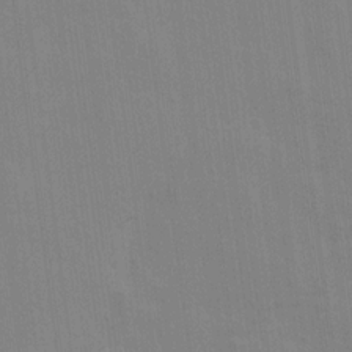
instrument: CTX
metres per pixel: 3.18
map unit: Ave
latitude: 16.3278
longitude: -138.4412
